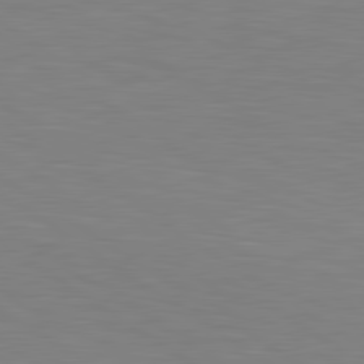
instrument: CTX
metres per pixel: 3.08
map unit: lApd
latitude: 80.2900
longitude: 124.3306
